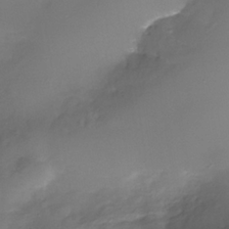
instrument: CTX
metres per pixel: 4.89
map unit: Nhe
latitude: -37.3131
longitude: -112.4790
